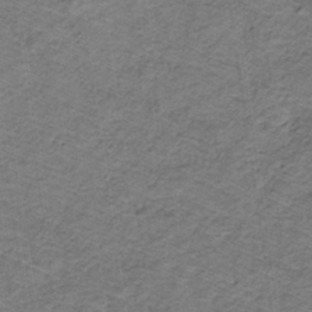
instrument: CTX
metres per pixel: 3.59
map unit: lHb
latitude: -32.4440
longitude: 64.9920
